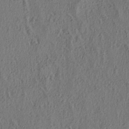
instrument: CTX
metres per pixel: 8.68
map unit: lAa
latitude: 4.7624
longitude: -113.2915
